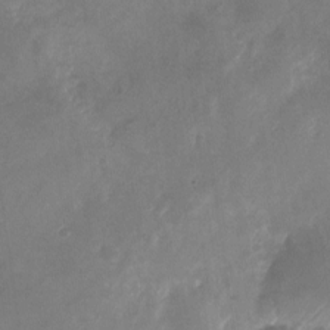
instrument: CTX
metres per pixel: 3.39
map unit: Nhu
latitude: -25.8044
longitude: -70.7057
